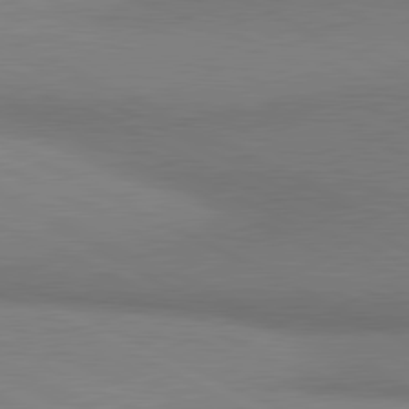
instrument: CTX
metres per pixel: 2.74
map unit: lApd
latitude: 81.1025
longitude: 162.8030
